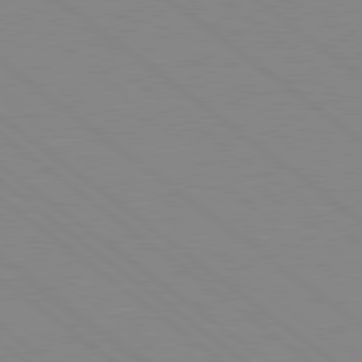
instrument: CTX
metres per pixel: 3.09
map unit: Hpe
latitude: 78.7624
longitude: -124.3656
